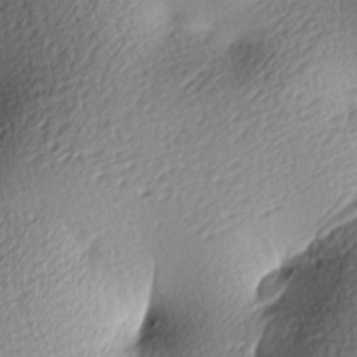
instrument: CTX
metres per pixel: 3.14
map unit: lAa
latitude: -9.6722
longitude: -126.4034
